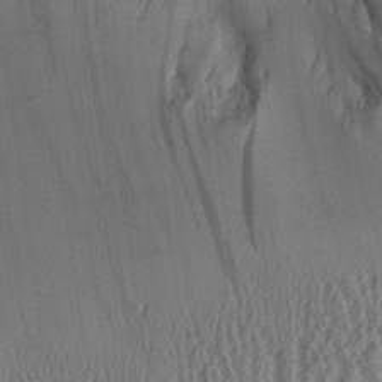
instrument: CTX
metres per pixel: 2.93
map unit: Aa
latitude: 25.8394
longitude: -134.3089
